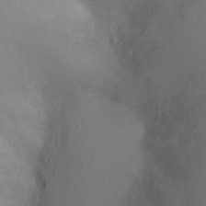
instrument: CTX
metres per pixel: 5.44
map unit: Ht
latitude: -2.5762
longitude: -33.4237
